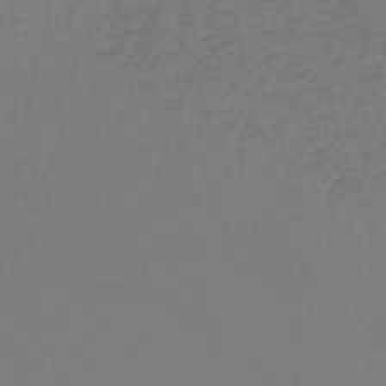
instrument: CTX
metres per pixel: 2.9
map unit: lHb
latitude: -43.8800
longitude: 73.8044
